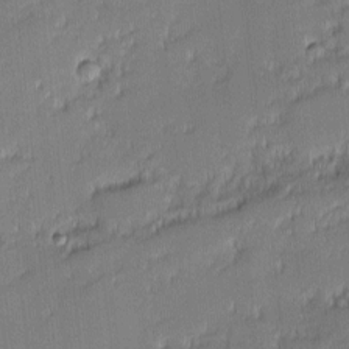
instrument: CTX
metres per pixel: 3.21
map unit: eHh
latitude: -2.3684
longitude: -82.6301
